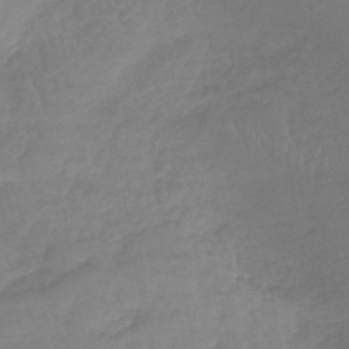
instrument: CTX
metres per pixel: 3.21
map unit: lHb
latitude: -41.0675
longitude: 68.6140
